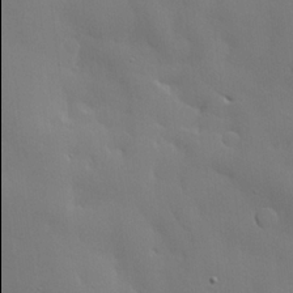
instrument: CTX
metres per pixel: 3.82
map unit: lHvf
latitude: 21.8017
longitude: 146.0094
